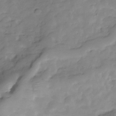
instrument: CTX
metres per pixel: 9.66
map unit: Hve
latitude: -29.1809
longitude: 91.5210
